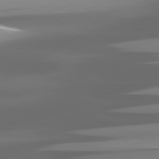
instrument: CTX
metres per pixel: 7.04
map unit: lApd
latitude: 81.6505
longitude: -146.7625
